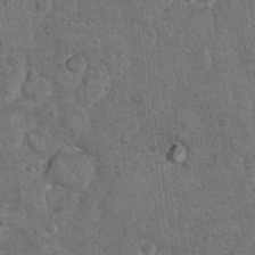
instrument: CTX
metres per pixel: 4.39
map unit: Hto
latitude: 10.6680
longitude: -36.1011
